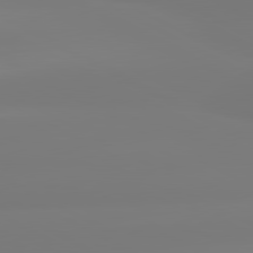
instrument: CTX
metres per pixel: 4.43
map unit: lApd
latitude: 81.0458
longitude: -156.3278
